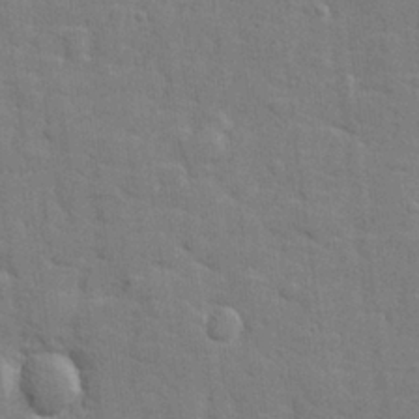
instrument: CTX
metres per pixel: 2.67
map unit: lHvf
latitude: 25.0836
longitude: 142.4629
